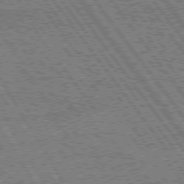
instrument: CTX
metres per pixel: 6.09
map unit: Hpe
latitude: 75.1403
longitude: -154.4034
